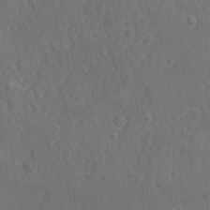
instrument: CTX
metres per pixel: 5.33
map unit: lAvf
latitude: -9.5966
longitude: -120.8002
